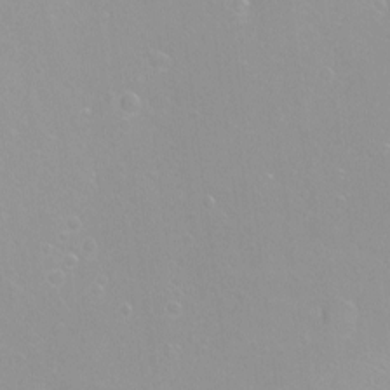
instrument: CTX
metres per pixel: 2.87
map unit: Ht
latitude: -8.7652
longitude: -35.8205
